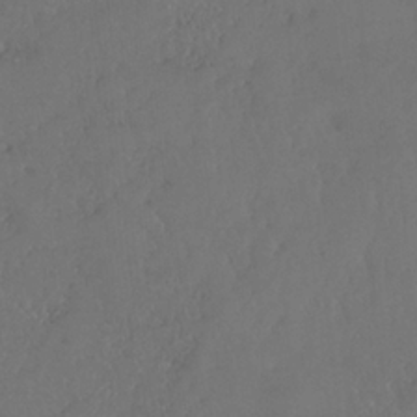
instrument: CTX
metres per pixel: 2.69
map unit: HNhu
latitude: -36.8219
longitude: 33.2376
